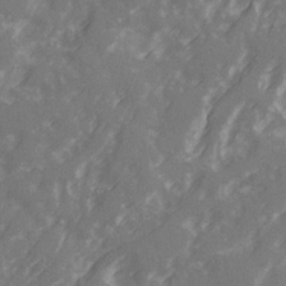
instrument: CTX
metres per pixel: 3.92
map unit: Ave
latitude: 21.0648
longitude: -131.7072
